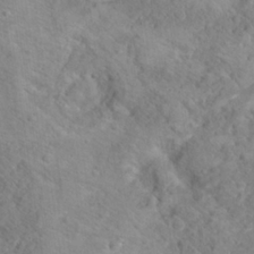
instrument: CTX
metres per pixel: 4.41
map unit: Hto
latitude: 18.0822
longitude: -38.2333
